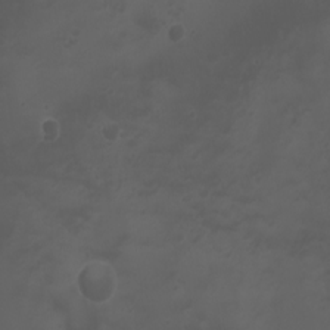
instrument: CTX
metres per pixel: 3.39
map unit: Nhu
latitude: -5.8233
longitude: -79.7072
